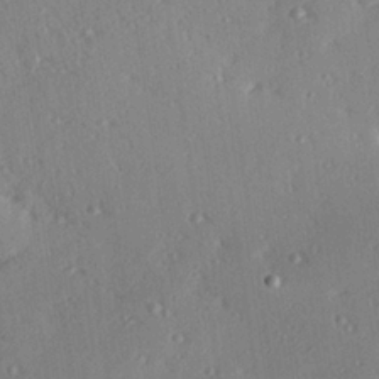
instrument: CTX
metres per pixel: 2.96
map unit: Hve
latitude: 26.8002
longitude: -93.5182
